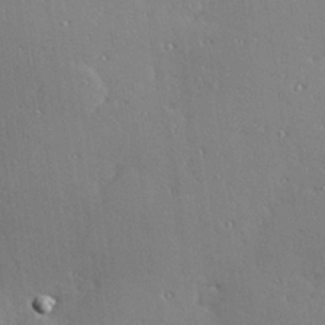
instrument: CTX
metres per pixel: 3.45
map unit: Hve
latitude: 27.0459
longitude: -91.8961
